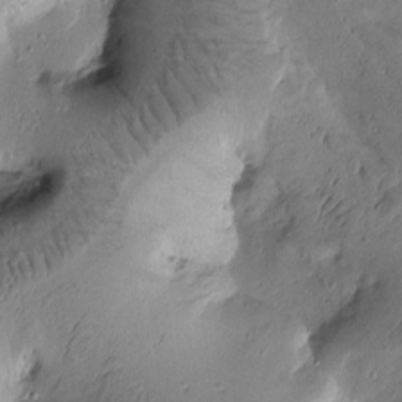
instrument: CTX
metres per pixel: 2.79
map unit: Htu
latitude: -2.1605
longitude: 171.1809
